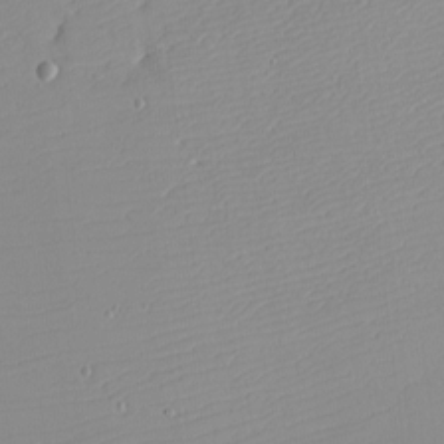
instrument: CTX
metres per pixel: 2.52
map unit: eHh
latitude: -5.8422
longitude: -86.8002
